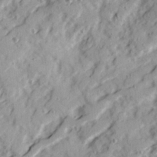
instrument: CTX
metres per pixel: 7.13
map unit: Ave
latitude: 22.1578
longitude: -131.7261
